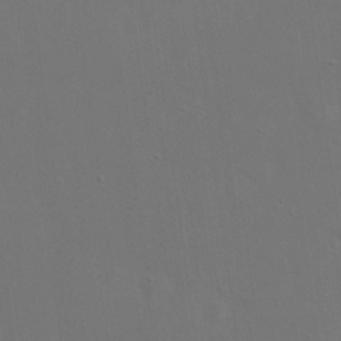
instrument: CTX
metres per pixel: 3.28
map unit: eHh
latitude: 23.7827
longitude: -69.4238
